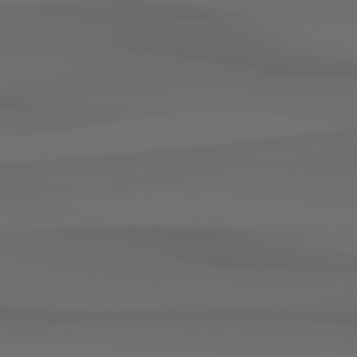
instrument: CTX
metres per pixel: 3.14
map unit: Hpe
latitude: 78.5546
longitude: -135.0269
